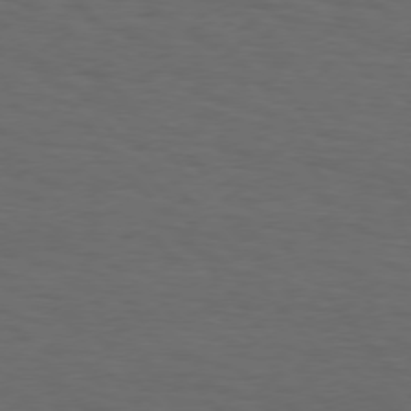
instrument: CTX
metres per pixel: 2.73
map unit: Hpe
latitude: 75.4049
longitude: -131.7072
